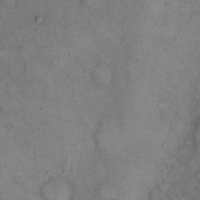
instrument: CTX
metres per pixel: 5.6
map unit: Hto
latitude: 14.7058
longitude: -62.0255
